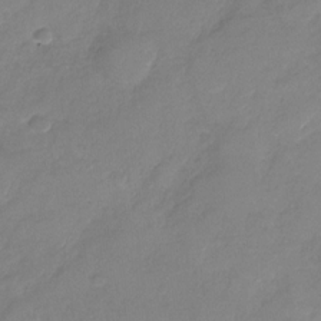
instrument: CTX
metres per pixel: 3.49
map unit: Nhu
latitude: -28.2173
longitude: -62.3656
